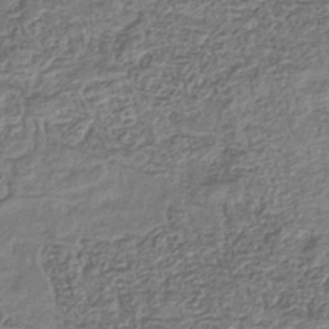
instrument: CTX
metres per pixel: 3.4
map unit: eHb
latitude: -35.6344
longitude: 80.2362
